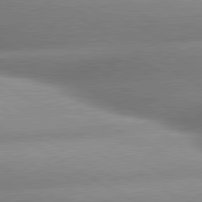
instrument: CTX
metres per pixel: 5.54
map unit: lApd
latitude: 80.1200
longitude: -157.4993
